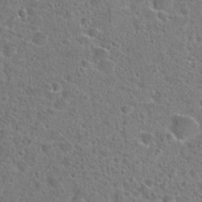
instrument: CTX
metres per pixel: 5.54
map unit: Hto
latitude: 22.5168
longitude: -45.9528
